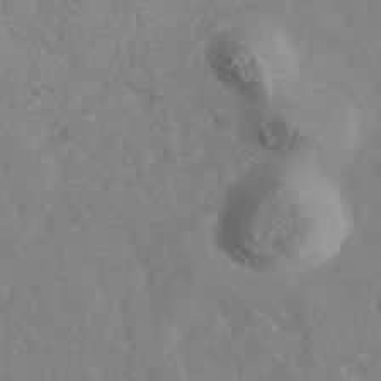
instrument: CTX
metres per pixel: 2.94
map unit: ANa
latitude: 41.2914
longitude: 54.5007
